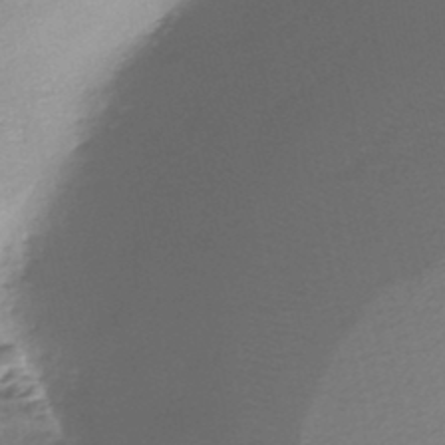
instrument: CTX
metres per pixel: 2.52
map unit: lHb
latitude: -36.1605
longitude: 58.6140
